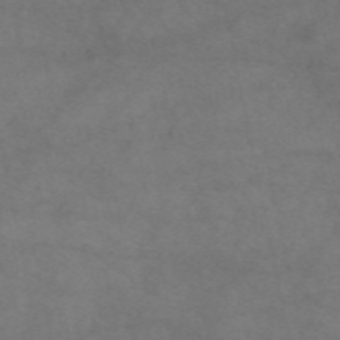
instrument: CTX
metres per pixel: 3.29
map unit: eAb
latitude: 50.5167
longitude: 106.4629
